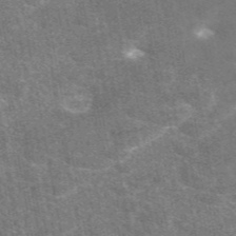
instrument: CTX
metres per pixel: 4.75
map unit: eAb
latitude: 47.6505
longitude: 115.1053
